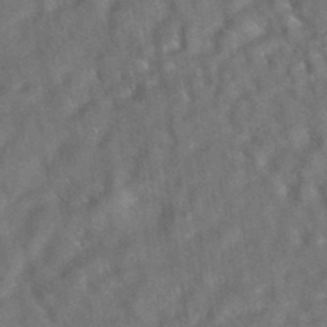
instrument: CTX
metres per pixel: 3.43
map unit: eAb
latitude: 35.1025
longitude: 112.0850
